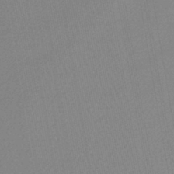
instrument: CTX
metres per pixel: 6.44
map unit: lHb
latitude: -42.7274
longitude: 75.3510
